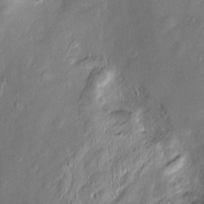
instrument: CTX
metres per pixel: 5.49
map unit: Htu
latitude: -5.8233
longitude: 157.8989
